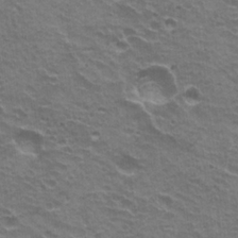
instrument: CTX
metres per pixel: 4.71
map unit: Hto
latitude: 22.1200
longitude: -32.0255
